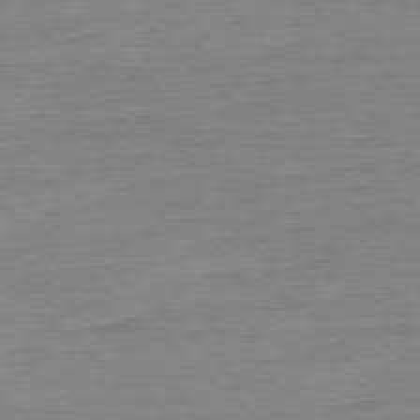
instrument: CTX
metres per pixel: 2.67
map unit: Ap
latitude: -77.6722
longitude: -81.1403
